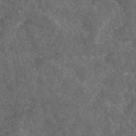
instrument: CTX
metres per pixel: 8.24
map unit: eAb
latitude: 47.2726
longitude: 111.7855
